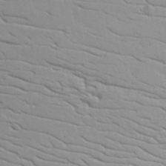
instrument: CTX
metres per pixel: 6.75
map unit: lAvf
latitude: 16.7624
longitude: -125.7638
